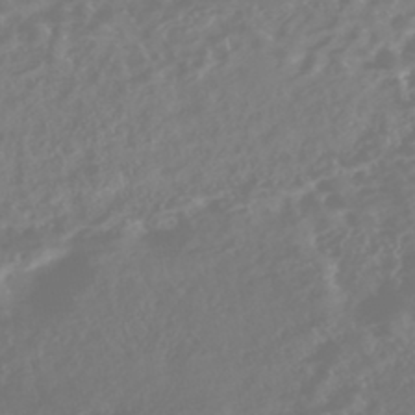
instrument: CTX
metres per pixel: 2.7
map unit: Nhe
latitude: -46.9164
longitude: 152.1605
